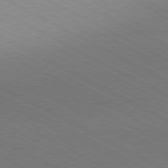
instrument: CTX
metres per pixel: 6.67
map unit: Hpe
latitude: -80.8597
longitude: 13.9178
